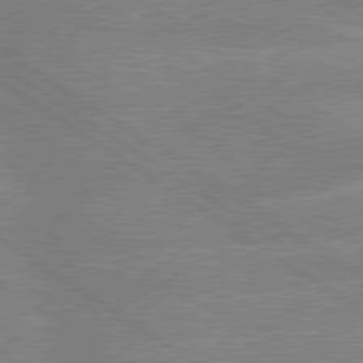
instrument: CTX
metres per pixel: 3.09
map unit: lApd
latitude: 79.6505
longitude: -132.4790
